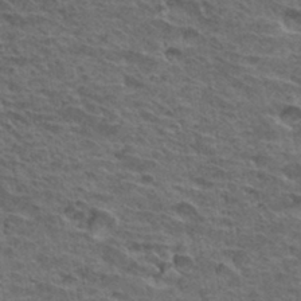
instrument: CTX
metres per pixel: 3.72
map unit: Hto
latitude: 32.5735
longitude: -39.6883
